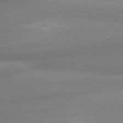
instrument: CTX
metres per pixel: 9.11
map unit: lApd
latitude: 80.3278
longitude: -162.5168
